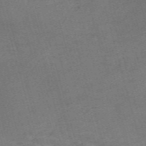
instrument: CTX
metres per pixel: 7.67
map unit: Nve
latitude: -59.0675
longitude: 65.1054
